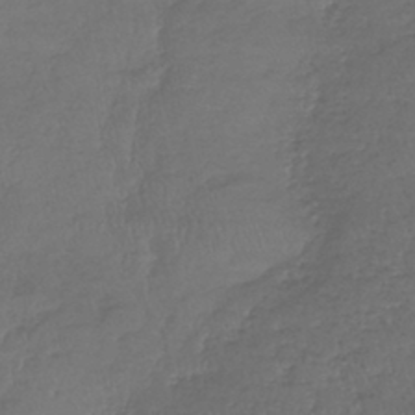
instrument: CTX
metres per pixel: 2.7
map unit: lHb
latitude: -39.7100
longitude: 68.3873
